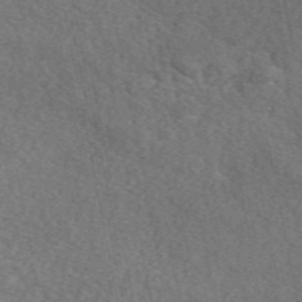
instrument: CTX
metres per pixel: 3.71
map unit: eAb
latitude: 49.8583
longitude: 117.0108
